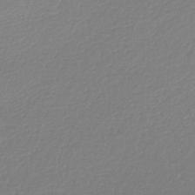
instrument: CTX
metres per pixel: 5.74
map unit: HNb
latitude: -44.9164
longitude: -42.3089
